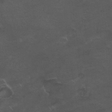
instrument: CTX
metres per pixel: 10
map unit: Nhu
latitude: 26.1578
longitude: -53.5560
